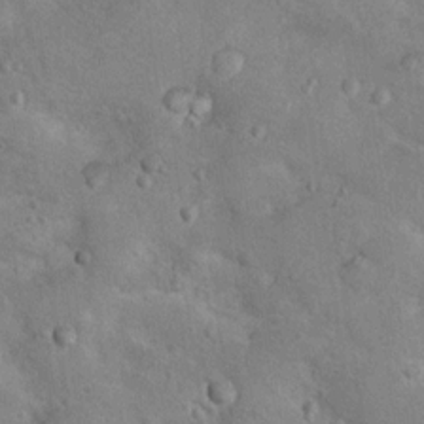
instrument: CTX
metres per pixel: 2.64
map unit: Nhu
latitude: 15.0081
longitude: -28.7813
